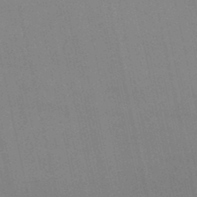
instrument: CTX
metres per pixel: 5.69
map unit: lHb
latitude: -49.3321
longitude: 70.5007
